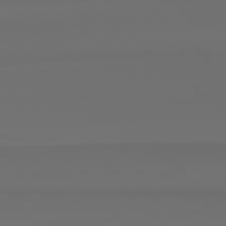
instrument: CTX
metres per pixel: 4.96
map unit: Hpe
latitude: 78.5168
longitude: -133.9906
